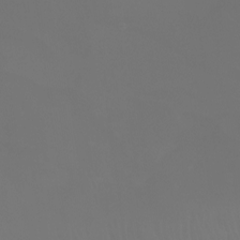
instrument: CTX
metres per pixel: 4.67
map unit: Nhu
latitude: -4.7463
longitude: -90.3278
